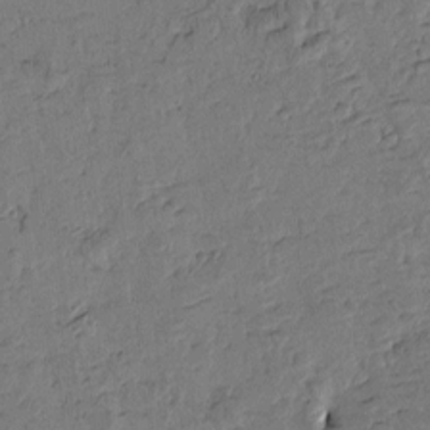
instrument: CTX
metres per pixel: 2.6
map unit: Htu
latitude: -2.3684
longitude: -175.8772
